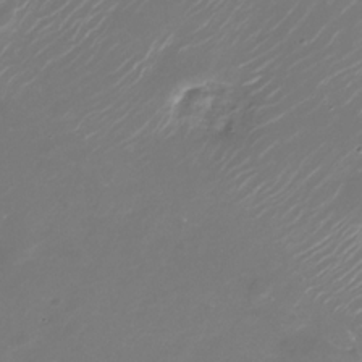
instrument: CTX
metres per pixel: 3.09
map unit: Nhu
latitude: -29.2187
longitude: -75.3104
